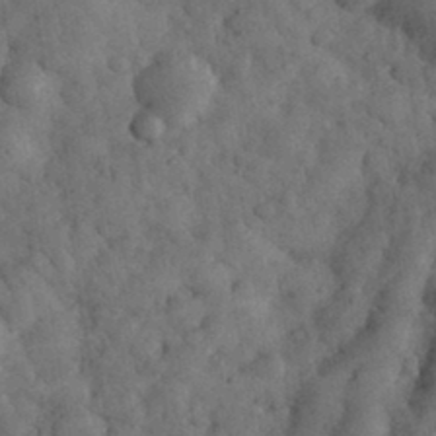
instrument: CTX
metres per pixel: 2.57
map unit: eHh
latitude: 33.2915
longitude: -68.1578
